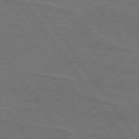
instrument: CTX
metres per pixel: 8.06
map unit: lApd
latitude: 74.9136
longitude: -56.9135
